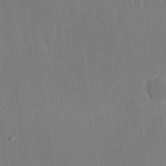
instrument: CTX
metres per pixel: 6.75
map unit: Hve
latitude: 22.5924
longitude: 146.5762
